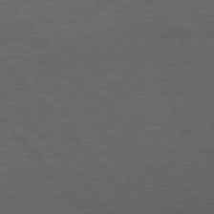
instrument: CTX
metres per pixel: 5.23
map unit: Hpe
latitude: 76.7435
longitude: -157.4615
